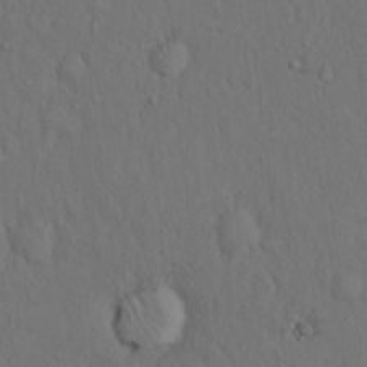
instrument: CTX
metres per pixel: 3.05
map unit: Hto
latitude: 14.7436
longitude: -61.9339
